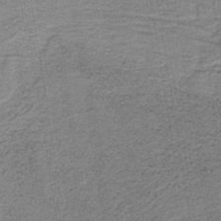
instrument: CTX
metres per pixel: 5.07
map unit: lHb
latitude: -40.2550
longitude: 55.3510
